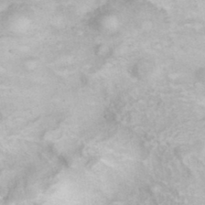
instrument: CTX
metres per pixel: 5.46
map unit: eHh
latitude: 35.4615
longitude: -61.6316
